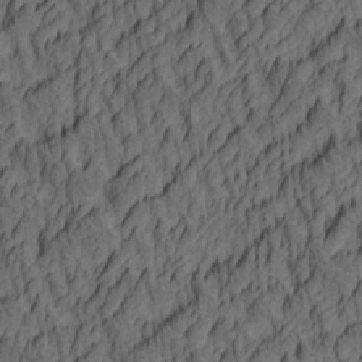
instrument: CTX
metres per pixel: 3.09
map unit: lAa
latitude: 4.4034
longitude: -115.1025
